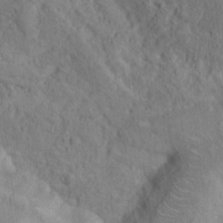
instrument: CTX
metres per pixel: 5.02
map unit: Nhu
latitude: 16.0822
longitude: -30.9703
